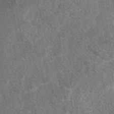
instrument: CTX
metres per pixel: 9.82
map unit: eAb
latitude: 47.8017
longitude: 117.7855
